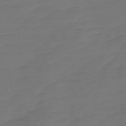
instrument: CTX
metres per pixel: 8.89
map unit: Nve
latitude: -58.4251
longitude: 66.4062
